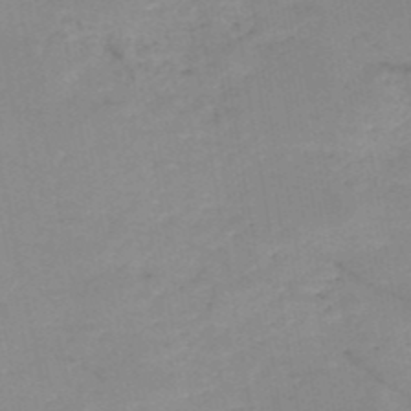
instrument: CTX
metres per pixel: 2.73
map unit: HNb
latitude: -49.9745
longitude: -40.2522
